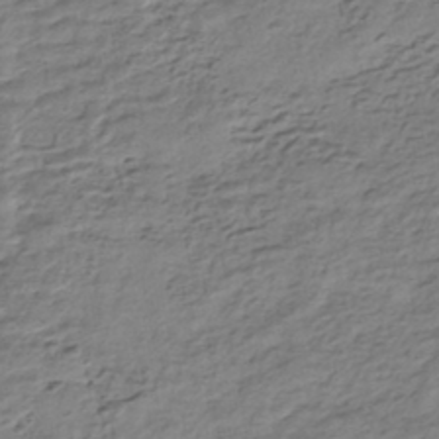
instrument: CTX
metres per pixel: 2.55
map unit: HNhu
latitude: -43.3509
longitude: 105.5588
